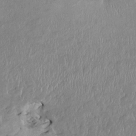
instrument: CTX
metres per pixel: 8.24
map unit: HNhu
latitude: 2.1200
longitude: -5.7450
